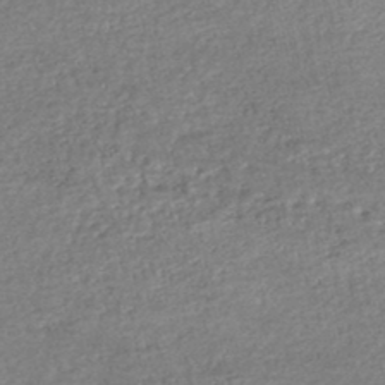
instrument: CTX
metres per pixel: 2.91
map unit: HNhu
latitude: -47.8800
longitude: 103.0675
